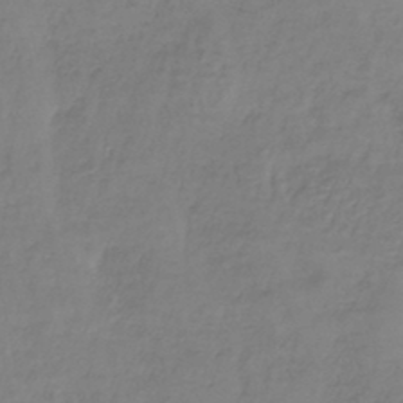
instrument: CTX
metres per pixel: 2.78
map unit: lHb
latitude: -38.0283
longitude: 62.1983
